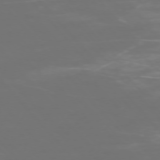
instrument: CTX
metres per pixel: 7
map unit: Ap
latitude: -75.1809
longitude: -76.1577
